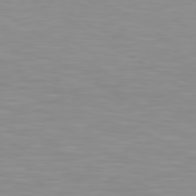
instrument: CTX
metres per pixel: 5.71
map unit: lApd
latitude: 80.0255
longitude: 120.0472
